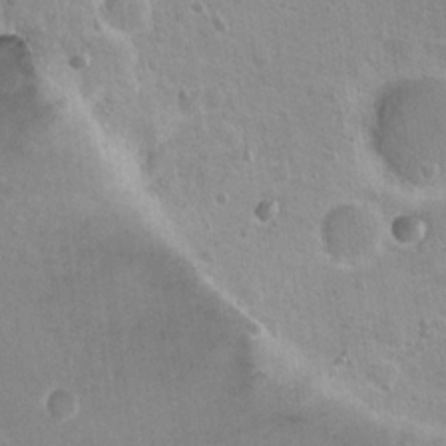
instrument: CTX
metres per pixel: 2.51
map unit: Nhu
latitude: 17.0270
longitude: -32.7057
